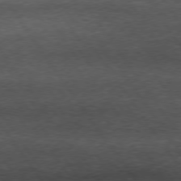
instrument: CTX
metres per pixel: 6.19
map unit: Hpe
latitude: 74.2712
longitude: -142.8758
